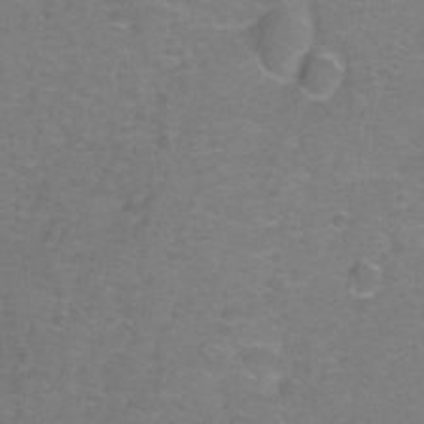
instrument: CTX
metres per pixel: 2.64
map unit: Hto
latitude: -1.6344
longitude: -34.1200
